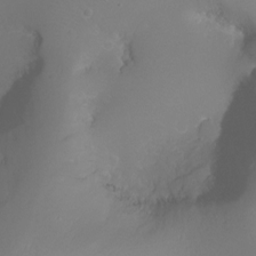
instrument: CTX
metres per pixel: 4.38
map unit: Ht
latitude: -16.8975
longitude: -43.8394
